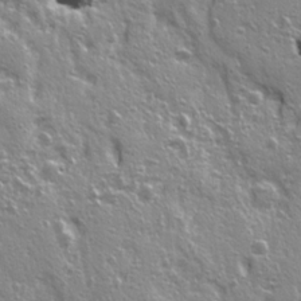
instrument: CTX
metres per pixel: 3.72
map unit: Ave
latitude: 21.9150
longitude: -135.0458
